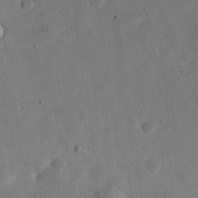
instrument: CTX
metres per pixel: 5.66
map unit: eHh
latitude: 32.6490
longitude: -76.1577
